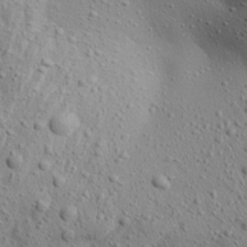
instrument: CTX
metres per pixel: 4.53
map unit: Aa
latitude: 23.7072
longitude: -143.7828
